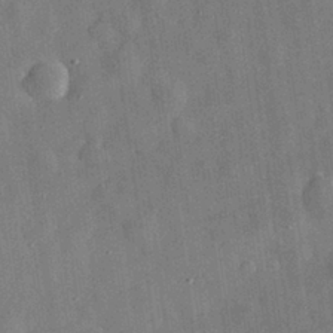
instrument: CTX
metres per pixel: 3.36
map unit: eHh
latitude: 30.1011
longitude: -75.1214
